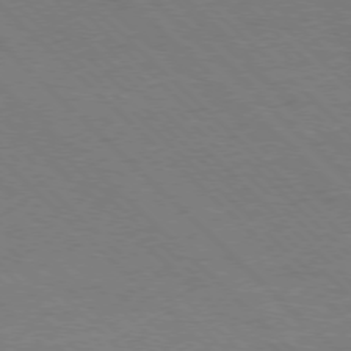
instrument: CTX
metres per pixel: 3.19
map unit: Ap
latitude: -77.9178
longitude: -85.5938
